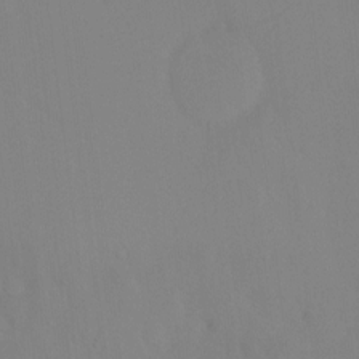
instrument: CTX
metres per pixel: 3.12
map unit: Ht
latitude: -6.7463
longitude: -31.0648
